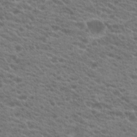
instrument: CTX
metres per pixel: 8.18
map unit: Hto
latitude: 20.9703
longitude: -38.9136
